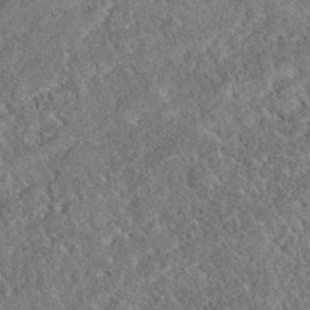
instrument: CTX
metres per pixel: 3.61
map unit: eAb
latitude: 38.2522
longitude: 112.1417
